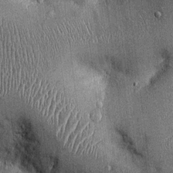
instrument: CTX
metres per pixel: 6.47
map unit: Ht
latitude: -2.8030
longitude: -12.8191
